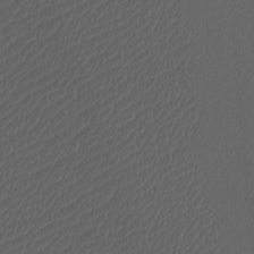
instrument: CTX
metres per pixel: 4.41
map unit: Htu
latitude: -11.4643
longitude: -73.8961
